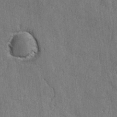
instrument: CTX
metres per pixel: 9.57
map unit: lAvf
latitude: -5.7855
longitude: -114.3278
